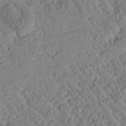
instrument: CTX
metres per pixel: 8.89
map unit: Htu
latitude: 0.9891
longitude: 177.1620
